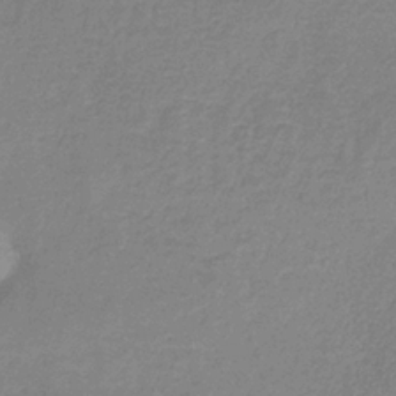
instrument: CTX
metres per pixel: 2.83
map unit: HNb
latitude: -33.8612
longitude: 55.6911
